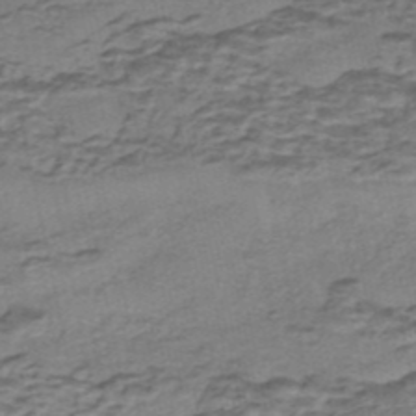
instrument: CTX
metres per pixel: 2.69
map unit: eHh
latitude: -43.0486
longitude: 120.1605
